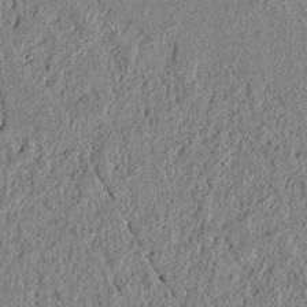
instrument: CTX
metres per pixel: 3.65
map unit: lAvf
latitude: 6.9514
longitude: 163.9556
